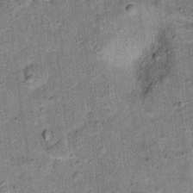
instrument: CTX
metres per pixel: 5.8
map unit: Ht
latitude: 9.7072
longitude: -37.4048
